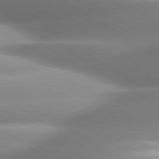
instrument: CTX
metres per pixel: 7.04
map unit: lApd
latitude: 80.2711
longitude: -161.3481
